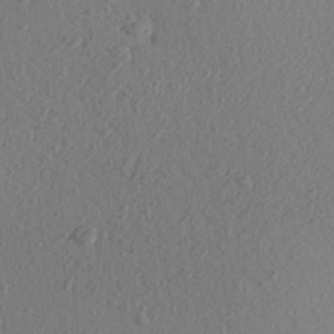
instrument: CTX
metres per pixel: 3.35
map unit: Aa
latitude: 27.2159
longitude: -142.8191
